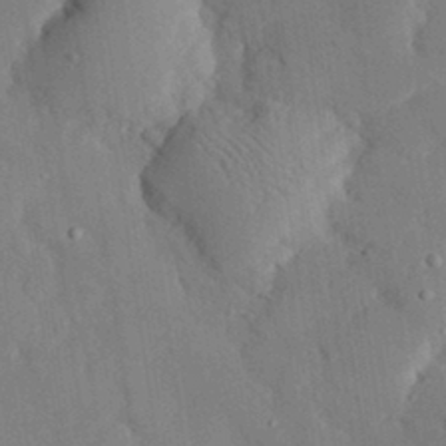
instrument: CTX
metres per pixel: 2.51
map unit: eHh
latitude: 27.8961
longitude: -80.0633
